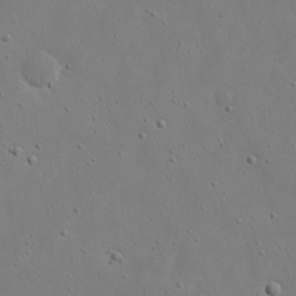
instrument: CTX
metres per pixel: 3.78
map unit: eHh
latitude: 18.2144
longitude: -71.4048
